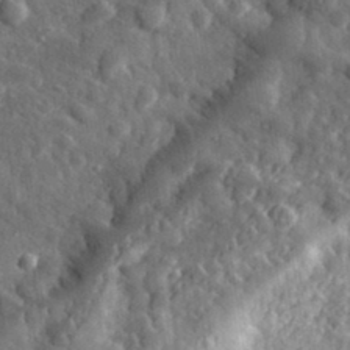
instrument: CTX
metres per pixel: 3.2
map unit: eHh
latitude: 34.6868
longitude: -80.8191
